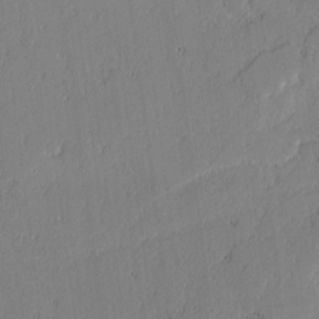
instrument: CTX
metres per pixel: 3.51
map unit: lAvf
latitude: -1.5777
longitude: -107.0836
